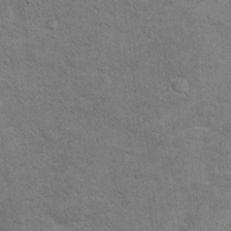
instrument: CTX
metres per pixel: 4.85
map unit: Hto
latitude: 10.6869
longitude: -37.0647
